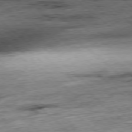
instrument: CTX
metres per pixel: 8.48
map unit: Hpe
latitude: -78.7085
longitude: -15.7828
